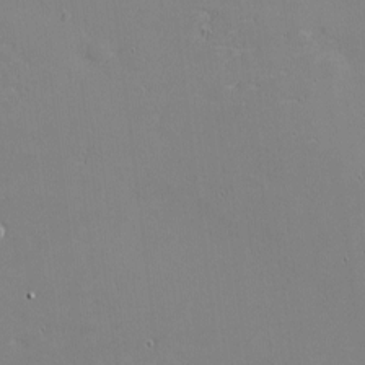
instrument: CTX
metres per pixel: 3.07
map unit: eHh
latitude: -3.0297
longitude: -80.6301
